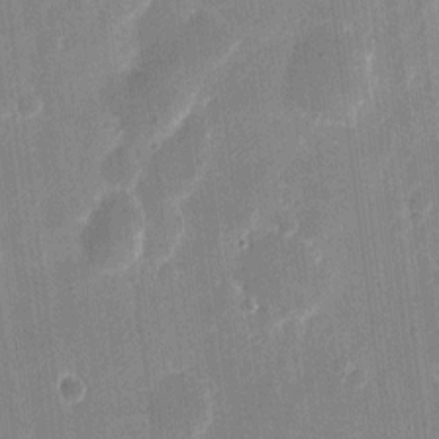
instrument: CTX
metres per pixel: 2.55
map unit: eHh
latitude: 10.0633
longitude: -70.0822
